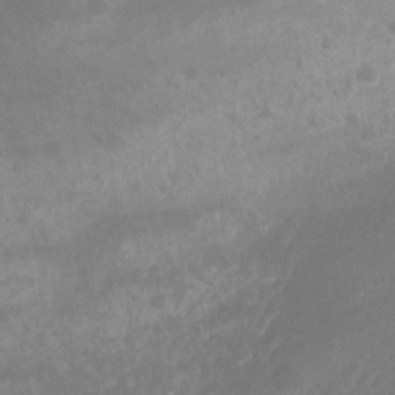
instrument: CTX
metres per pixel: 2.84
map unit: Hto
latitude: -7.4265
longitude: -50.1011
